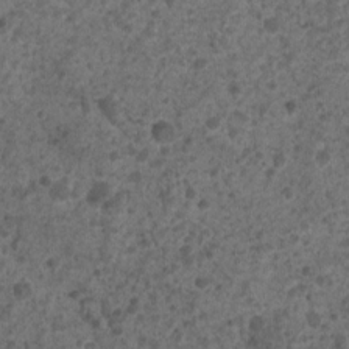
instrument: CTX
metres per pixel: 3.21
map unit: Nhu
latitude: 4.0633
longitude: -16.3089
